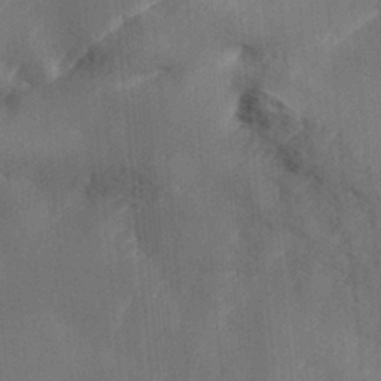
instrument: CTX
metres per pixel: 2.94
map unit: Hve
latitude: 31.4427
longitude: 149.0298
